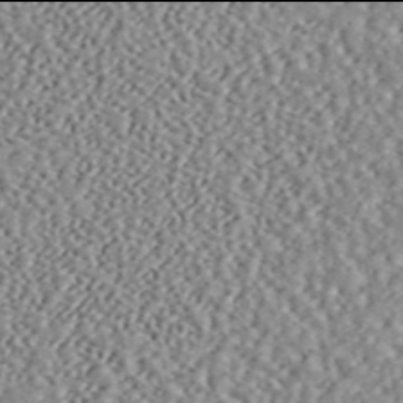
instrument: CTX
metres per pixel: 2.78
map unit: ANa
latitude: 45.9906
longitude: 50.5385
